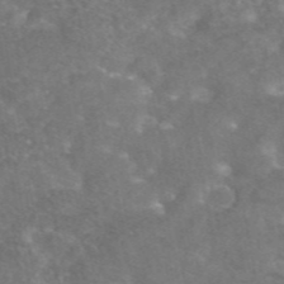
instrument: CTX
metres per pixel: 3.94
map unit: eAb
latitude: 46.0822
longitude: 115.5399
